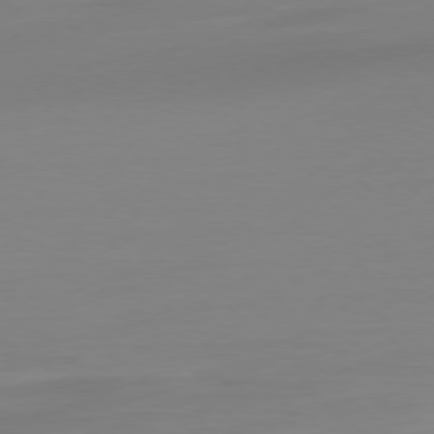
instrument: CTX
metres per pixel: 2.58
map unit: Ap
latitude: -78.5007
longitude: -66.5545
